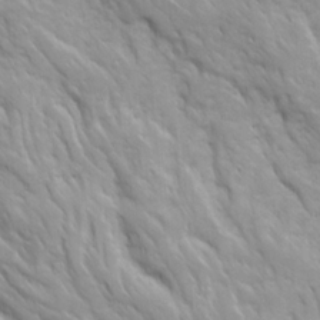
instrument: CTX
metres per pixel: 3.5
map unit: Ave
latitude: 16.2900
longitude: -131.7072
